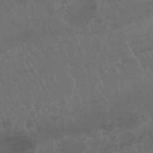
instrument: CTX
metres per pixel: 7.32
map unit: Nhu
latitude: 22.9325
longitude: -63.4805
